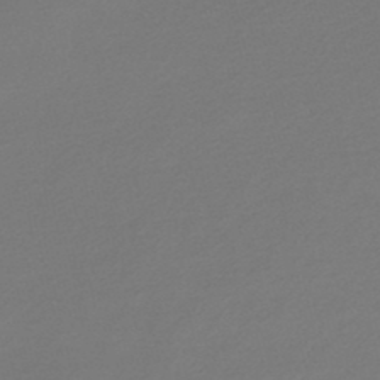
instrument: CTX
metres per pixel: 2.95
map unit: lHb
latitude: -47.2187
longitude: 60.5007
